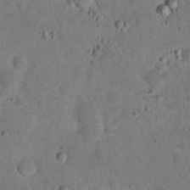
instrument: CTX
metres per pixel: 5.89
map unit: eHh
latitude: 19.9906
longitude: -62.9892
